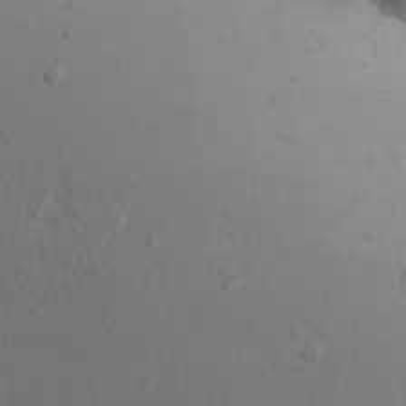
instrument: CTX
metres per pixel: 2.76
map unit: Aa
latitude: 30.2523
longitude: -146.1389
